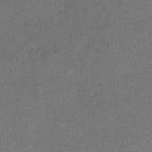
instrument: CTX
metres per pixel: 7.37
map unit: HNb
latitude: -33.5399
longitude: 54.0472
